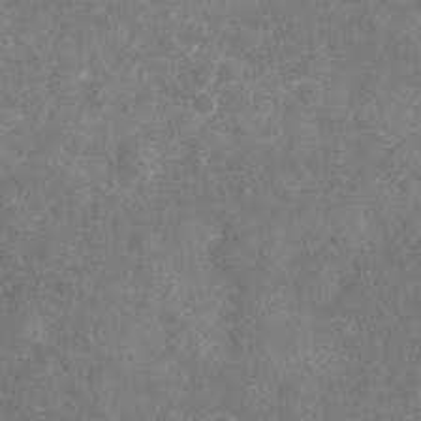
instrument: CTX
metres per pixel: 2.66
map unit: Nhu
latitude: -18.3306
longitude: -57.1214
